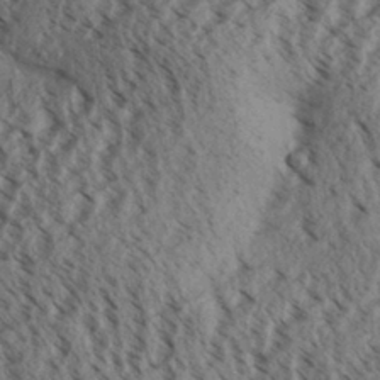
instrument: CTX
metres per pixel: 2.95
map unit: Aa
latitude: 31.1781
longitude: -137.7450
